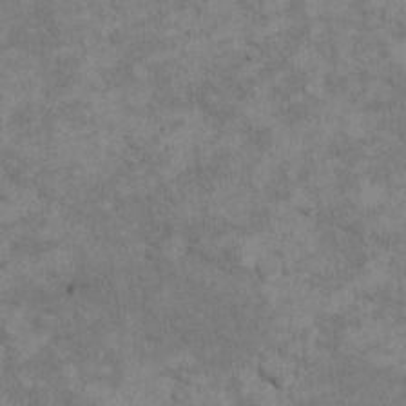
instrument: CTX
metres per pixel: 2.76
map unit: Hto
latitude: 9.6505
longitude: -36.7057
